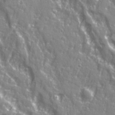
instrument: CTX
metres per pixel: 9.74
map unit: Ave
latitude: 21.8961
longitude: -133.3104
